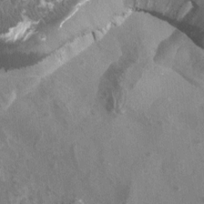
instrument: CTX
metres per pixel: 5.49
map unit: Htu
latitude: 2.6301
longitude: -19.9717
